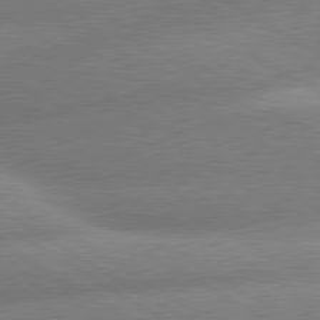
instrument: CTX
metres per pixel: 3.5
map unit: lApd
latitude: 80.3845
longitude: -162.4790
